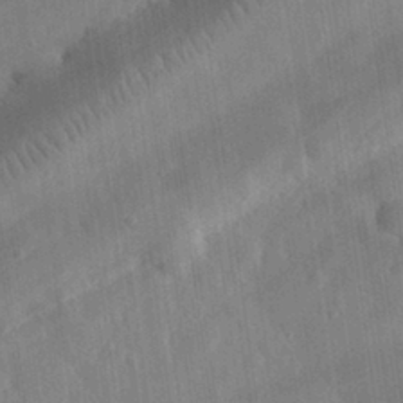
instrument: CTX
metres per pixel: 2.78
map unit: eHh
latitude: 30.9514
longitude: -78.0255
